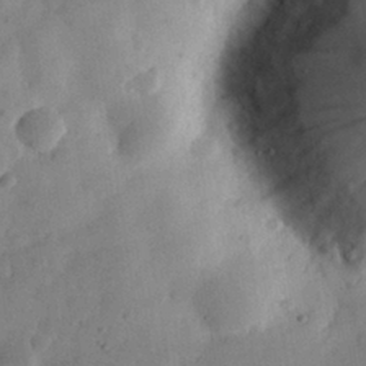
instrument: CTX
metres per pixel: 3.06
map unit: eHh
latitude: 30.4412
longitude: -73.2726
